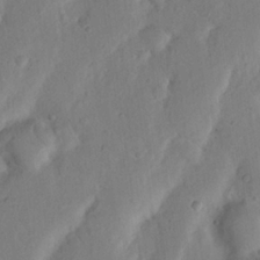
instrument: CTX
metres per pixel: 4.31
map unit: Nhu
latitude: 19.9339
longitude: -74.4223
